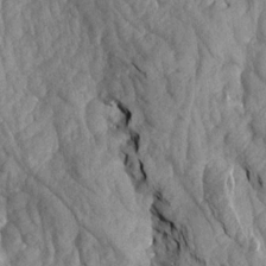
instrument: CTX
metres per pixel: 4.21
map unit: Aa
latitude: 18.9891
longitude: -145.9150
